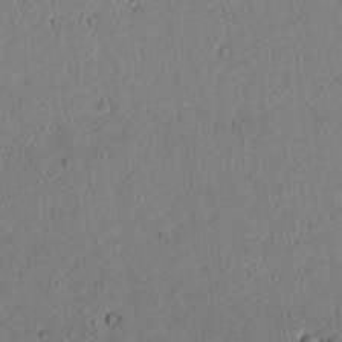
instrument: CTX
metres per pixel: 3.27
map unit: lAvf
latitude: 5.7639
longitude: 169.1053
